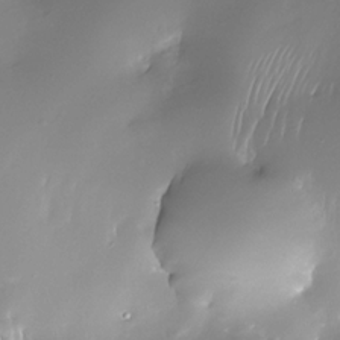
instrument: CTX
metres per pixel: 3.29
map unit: Nhe
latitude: -32.8975
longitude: -117.7639
